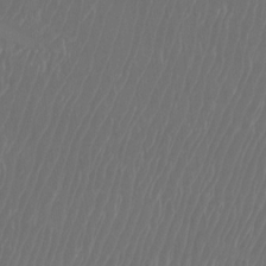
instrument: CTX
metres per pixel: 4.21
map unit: Htu
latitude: -6.4629
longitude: -74.5546
